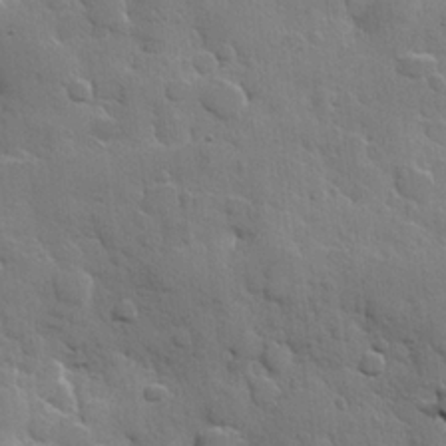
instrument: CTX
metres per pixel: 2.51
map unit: Hve
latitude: 23.4048
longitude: 149.0298
